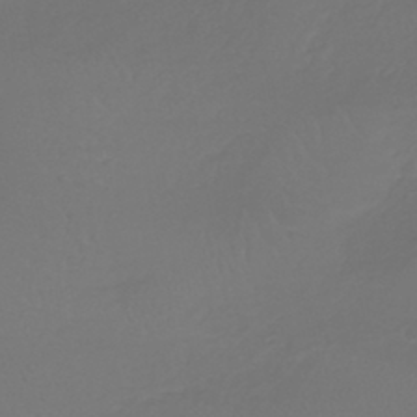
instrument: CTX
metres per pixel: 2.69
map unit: lHb
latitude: -41.2565
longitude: 68.2550
